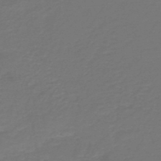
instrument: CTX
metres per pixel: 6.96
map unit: HNb
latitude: -47.5021
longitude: 53.6910
